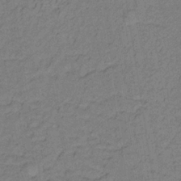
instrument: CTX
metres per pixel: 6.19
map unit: lHb
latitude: -32.8219
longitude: 65.2187
